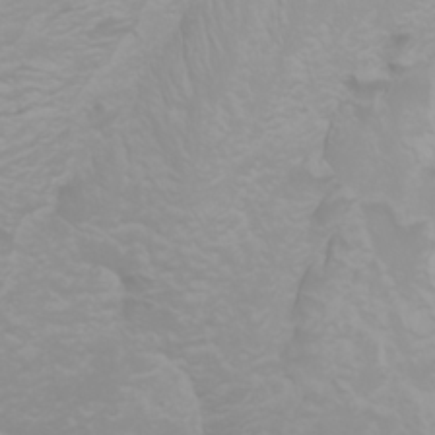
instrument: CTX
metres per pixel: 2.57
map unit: Nhu
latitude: -0.3685
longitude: -77.4237
